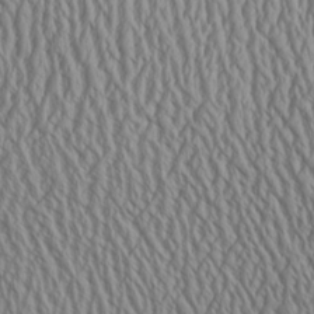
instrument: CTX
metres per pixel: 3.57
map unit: Aa
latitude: 25.2159
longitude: -135.8394
